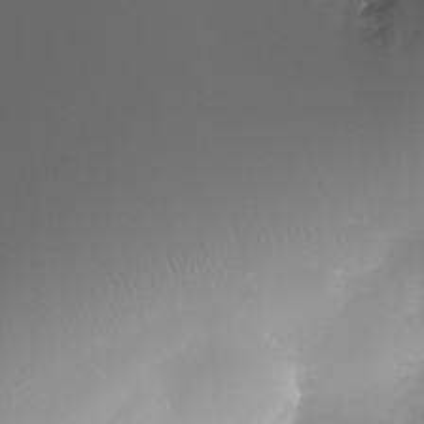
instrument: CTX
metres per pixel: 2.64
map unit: Ht
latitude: -6.3306
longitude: -29.4237
